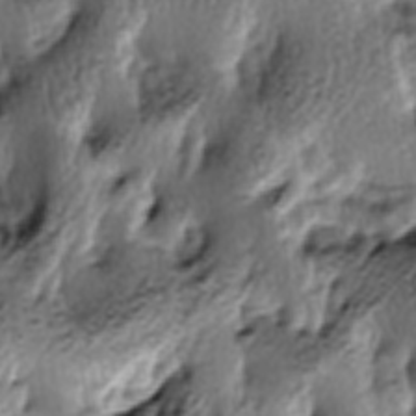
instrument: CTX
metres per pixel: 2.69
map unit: lAa
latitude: -6.3684
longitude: -124.8569
